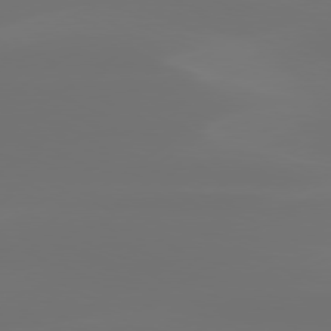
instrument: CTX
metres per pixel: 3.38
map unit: Hpe
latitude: 78.0633
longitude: -128.7246
